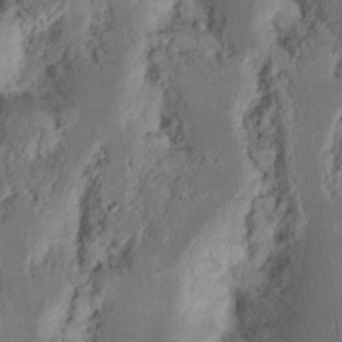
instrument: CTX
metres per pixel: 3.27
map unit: Nhu
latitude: 16.4601
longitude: -74.2712
